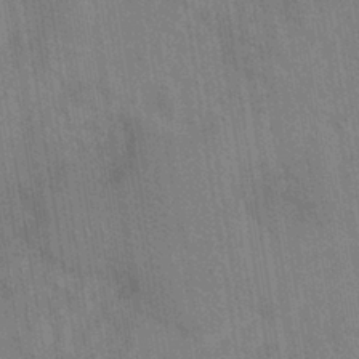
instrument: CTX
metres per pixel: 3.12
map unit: eHh
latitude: -39.4644
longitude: -26.9325
